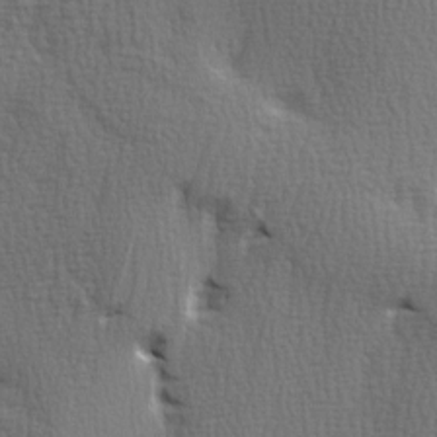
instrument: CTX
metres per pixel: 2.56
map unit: Ave
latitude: 3.1403
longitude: -111.3293
